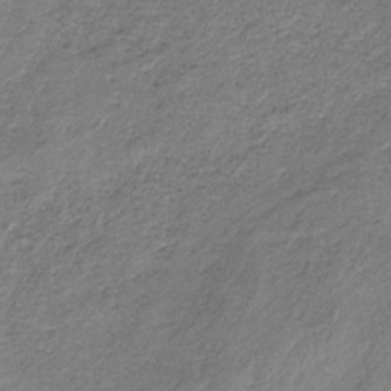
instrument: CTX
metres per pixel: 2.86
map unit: HNb
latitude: -33.4455
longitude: 59.2753
